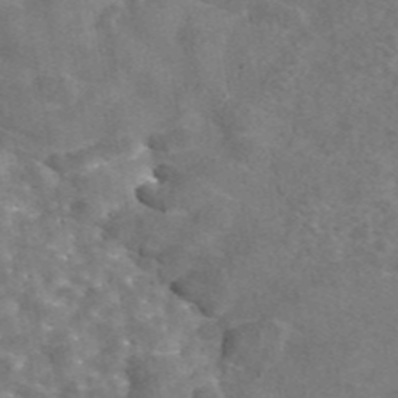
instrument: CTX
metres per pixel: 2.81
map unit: eAb
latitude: 44.7813
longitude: 107.1054
